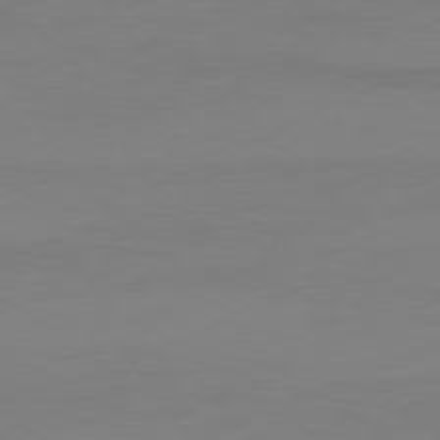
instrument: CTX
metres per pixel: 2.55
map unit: Ap
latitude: -81.6155
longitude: -86.3845
